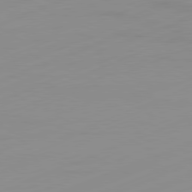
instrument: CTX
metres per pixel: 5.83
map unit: Ap
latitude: -81.7478
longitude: -86.6679
